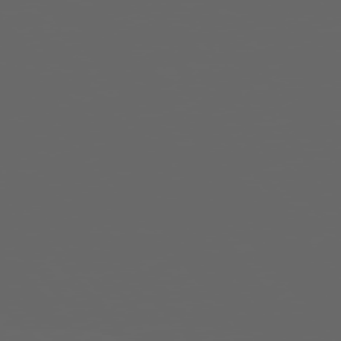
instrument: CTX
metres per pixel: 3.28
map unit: Hpe
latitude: 75.4049
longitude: -127.7261
